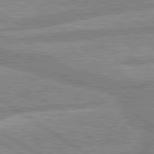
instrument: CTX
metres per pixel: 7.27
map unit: lApd
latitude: 80.0633
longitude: -169.8206
